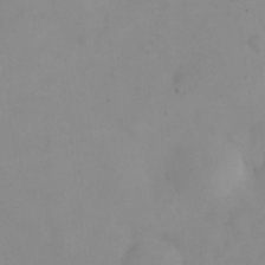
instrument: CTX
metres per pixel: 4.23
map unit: eHh
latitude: 24.7435
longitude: -64.8947
